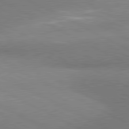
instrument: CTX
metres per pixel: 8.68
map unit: lApd
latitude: 80.9514
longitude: 165.4077
